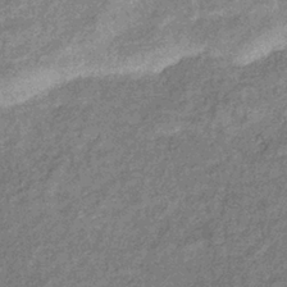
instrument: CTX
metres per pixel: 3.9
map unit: eHb
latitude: -39.8234
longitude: 81.1242
